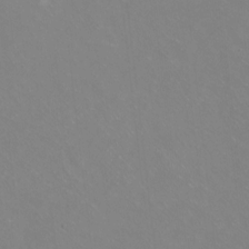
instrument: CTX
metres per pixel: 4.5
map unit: Hto
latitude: -13.8045
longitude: -41.7449
